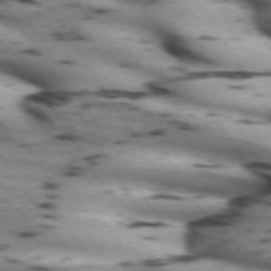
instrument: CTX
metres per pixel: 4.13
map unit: lApd
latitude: 71.8961
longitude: -53.1970
